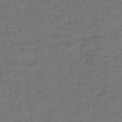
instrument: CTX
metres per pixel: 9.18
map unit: eHb
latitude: -47.2376
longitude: 87.5966
